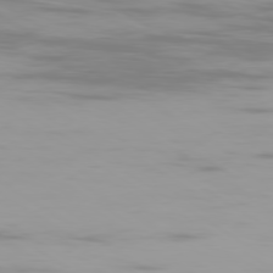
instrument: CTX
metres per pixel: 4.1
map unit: Ap
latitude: -79.9745
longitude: -102.6490
